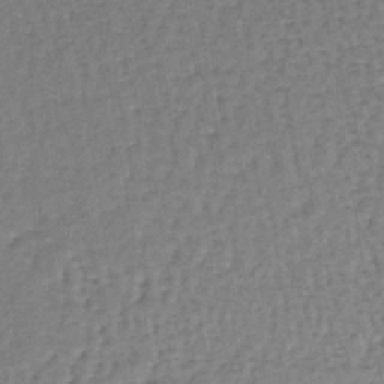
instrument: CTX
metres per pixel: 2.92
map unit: lHb
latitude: -38.1228
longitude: 60.0283
